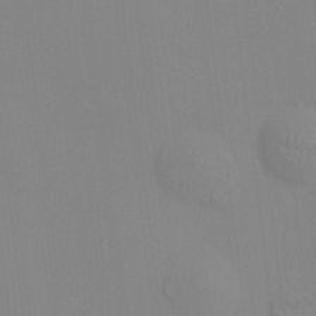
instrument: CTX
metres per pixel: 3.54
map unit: HNhu
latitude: 11.5371
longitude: 10.0472
